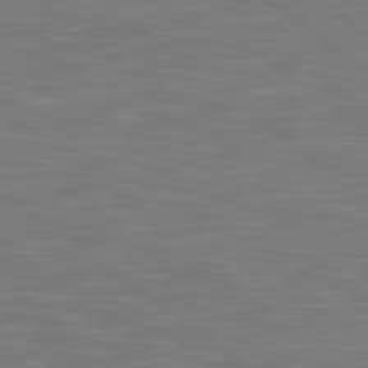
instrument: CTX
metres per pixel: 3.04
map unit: lApd
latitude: 80.2333
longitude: 119.2943
